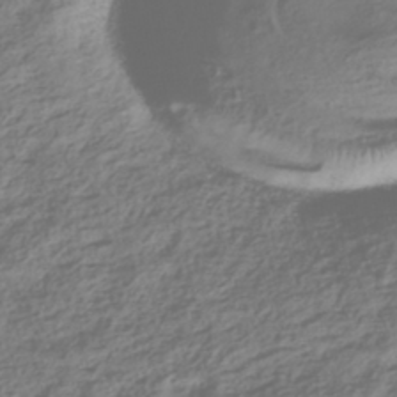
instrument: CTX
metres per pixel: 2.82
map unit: HNhu
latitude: -42.6896
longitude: 106.4629
